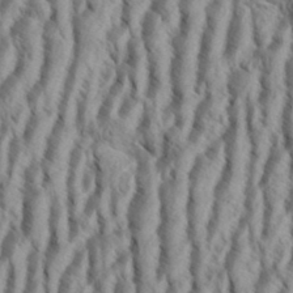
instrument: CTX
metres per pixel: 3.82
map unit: eHh
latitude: 34.4223
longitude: -137.9717
